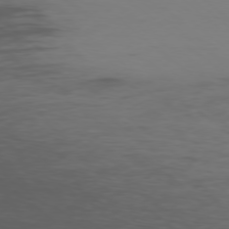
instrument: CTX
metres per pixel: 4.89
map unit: Ap
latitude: -77.8800
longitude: -66.8002
